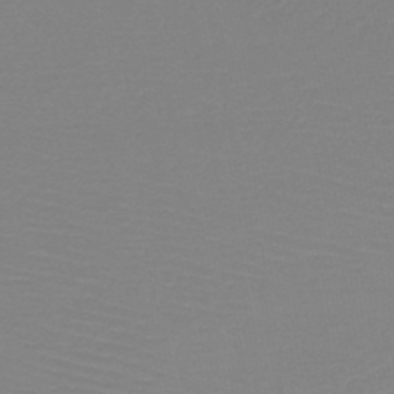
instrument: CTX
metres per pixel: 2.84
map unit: HNb
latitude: -49.3888
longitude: -43.9528
